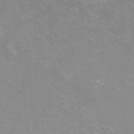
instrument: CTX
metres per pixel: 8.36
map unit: Nhu
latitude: -12.7274
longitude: -72.7813
